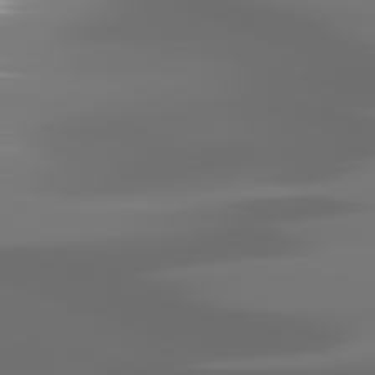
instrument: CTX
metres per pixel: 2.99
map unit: lApd
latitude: 82.0255
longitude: -146.2712
